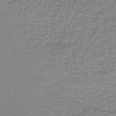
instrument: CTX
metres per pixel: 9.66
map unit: lHb
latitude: -42.2172
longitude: 70.7652
